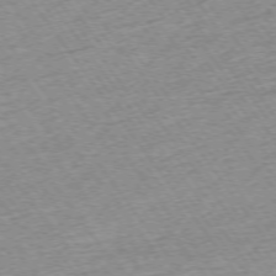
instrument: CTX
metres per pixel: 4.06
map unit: Ap
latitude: -74.5007
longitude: -88.7625
